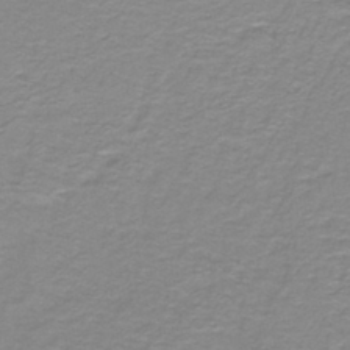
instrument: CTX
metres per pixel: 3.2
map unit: lHb
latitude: -41.4076
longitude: 56.3495
